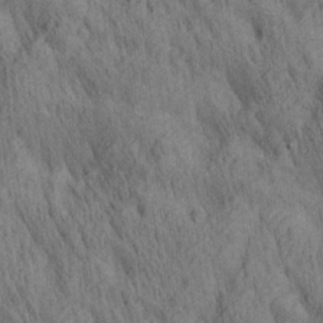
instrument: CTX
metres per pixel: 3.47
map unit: lAa
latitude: 21.6694
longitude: -138.5168
